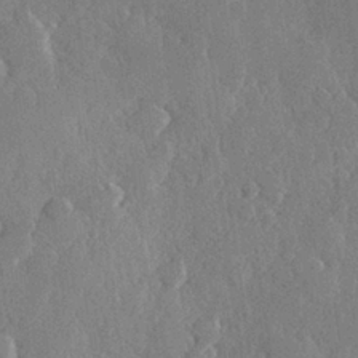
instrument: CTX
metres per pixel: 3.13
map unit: Hve
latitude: 26.4034
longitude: 150.1228
